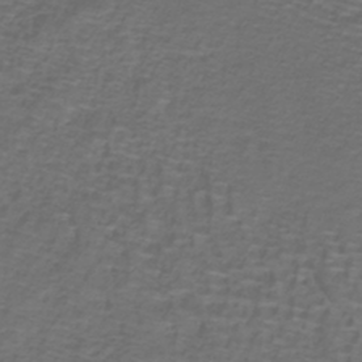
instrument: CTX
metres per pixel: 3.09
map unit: lHb
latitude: -39.7100
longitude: 59.0486
